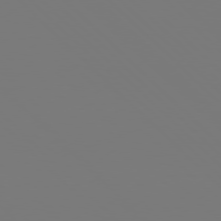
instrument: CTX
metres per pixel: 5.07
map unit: Hpe
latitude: 76.9136
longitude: -162.6113
